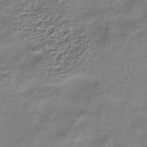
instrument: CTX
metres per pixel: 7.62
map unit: HNhu
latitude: -40.7274
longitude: 106.7841
